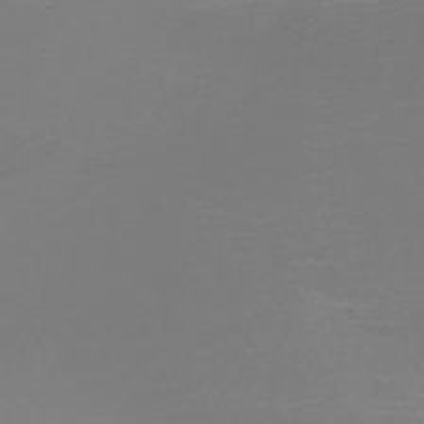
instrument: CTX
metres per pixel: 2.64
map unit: HNb
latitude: -46.3117
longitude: -42.0822
